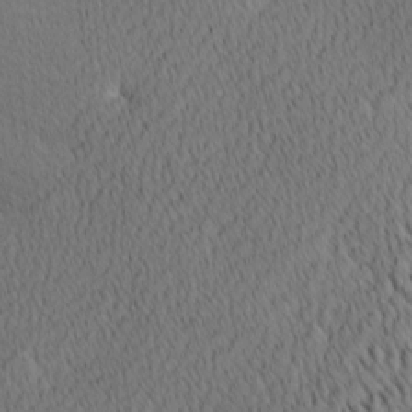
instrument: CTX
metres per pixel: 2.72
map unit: Ave
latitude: 11.4804
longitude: -107.4426
